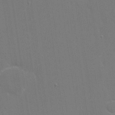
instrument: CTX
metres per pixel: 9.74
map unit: eHh
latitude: 19.8394
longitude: -68.8380
